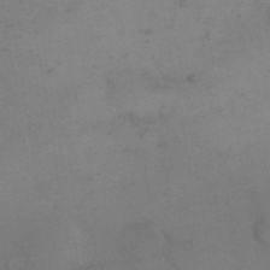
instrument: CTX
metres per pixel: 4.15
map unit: Nhu
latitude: 26.7813
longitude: -69.9528
